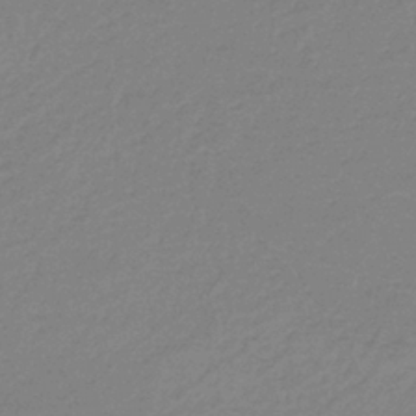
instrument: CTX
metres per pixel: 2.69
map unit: HNb
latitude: -37.1431
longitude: 56.6329
